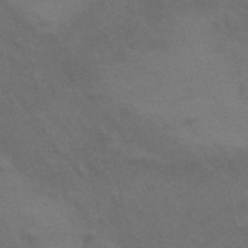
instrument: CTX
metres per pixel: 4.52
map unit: HNb
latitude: -52.7463
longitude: -41.4048
